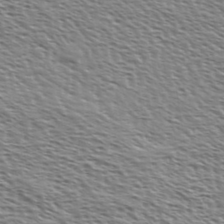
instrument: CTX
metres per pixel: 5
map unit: Ave
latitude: 37.3671
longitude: -112.6301
